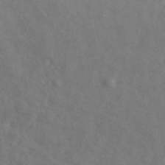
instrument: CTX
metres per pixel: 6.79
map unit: ANa
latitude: 49.8772
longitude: -73.0837
